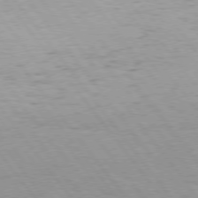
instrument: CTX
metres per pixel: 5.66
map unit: Hpe
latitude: 75.5371
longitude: -143.2537
